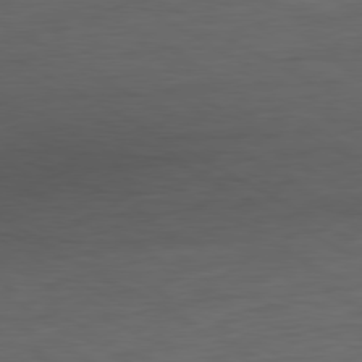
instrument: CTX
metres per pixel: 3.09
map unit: Ap
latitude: -80.3495
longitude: -102.6490
